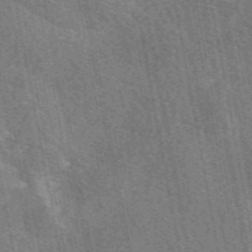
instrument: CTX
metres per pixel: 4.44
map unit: eAb
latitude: 49.8772
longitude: 115.4832
